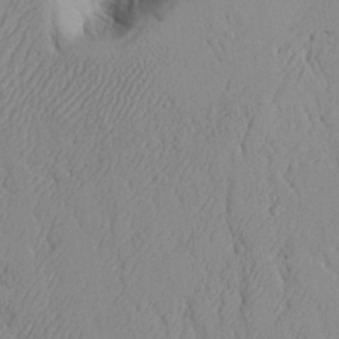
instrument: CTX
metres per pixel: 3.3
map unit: Aa
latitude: 25.0080
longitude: -128.9891
